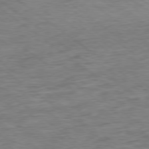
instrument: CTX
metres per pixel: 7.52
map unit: Ap
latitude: -79.2376
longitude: -49.8583
